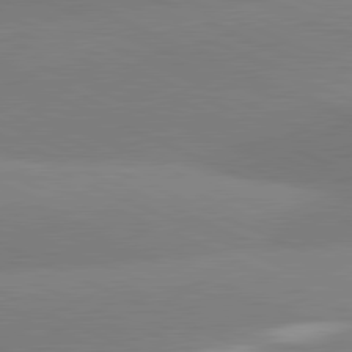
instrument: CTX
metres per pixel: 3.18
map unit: lApd
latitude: 81.5371
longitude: -155.5371
